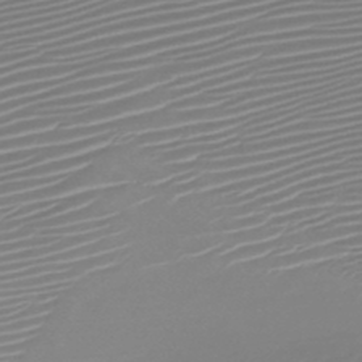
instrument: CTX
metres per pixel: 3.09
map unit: HNb
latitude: -46.5951
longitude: -41.9150
